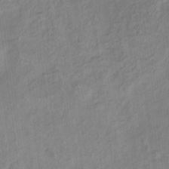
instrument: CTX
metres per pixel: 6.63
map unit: Ht
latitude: 10.8002
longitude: -40.3467
